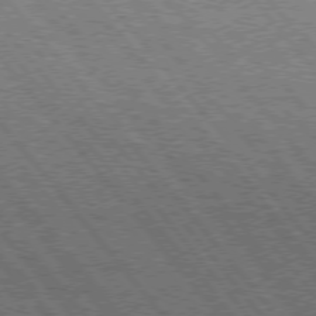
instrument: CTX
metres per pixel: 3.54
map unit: Hpe
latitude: 75.0836
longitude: -139.6127
